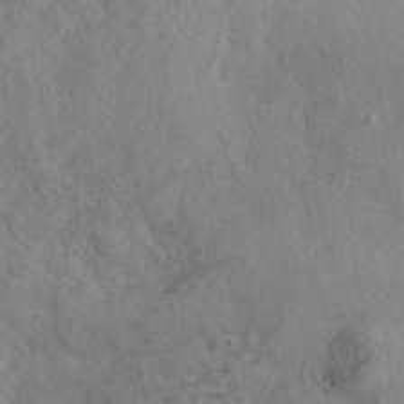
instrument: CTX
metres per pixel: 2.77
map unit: eAb
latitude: 40.2522
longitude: 108.0283
